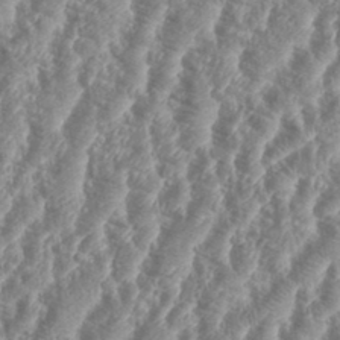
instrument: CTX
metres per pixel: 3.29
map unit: eHh
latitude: 35.1214
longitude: -135.8016
